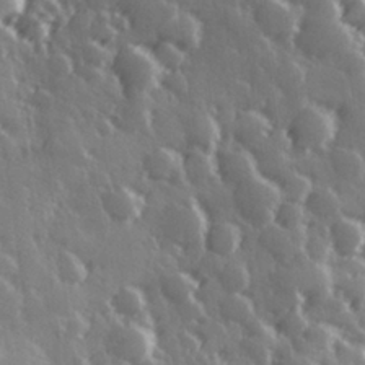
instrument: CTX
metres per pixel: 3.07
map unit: Hve
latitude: 27.6127
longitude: 146.8975
